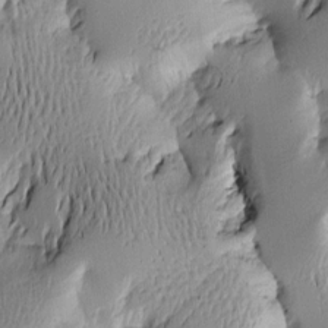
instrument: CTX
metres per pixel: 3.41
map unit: Htu
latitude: -2.4440
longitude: -176.7057
